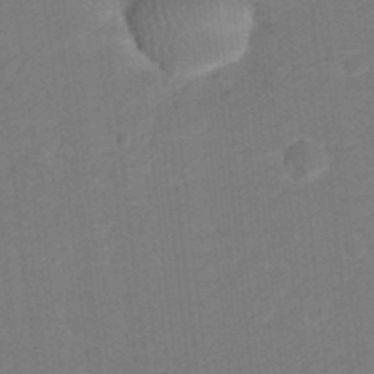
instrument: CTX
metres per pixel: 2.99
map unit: Nhu
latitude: 23.6883
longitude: -72.8947
